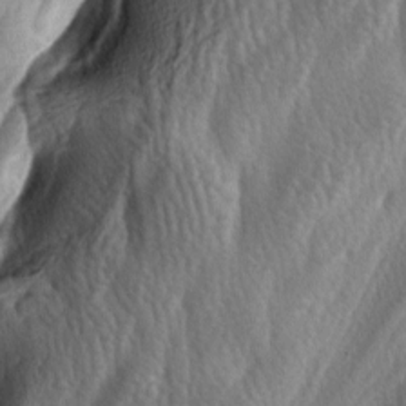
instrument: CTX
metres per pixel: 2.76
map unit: lAa
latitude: -4.6707
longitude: -124.5735
